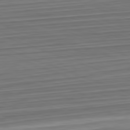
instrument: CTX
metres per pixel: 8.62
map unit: Hpe
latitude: -82.6896
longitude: 14.8219
